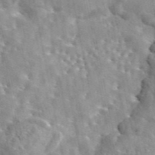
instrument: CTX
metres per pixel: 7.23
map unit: eAb
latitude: 44.8002
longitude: 112.1039
